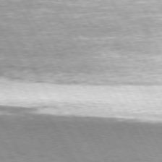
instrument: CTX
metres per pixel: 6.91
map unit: Hpe
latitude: 74.3089
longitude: -141.9339
